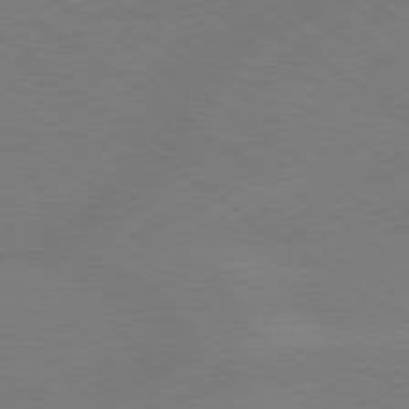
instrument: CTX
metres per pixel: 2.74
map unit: lApd
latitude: 79.0081
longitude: -149.8961
